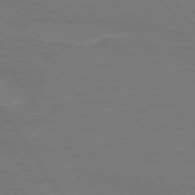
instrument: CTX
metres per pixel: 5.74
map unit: lApd
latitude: 74.2334
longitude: -56.4601
